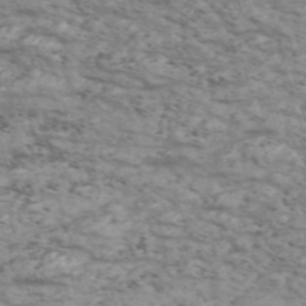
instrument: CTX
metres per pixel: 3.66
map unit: Nve
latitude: -58.1983
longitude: 54.6897
